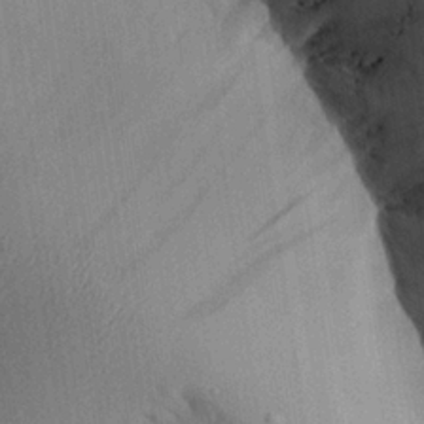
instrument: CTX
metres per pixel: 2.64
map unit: Aa
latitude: 26.9136
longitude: -134.6490
